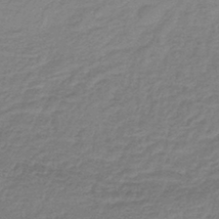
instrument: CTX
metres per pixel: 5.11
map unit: lHb
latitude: -40.6140
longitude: 63.2942
